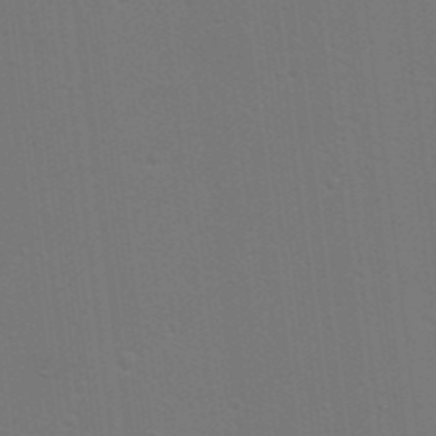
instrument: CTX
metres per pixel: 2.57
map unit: Nhu
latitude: 17.6316
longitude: -29.9339
